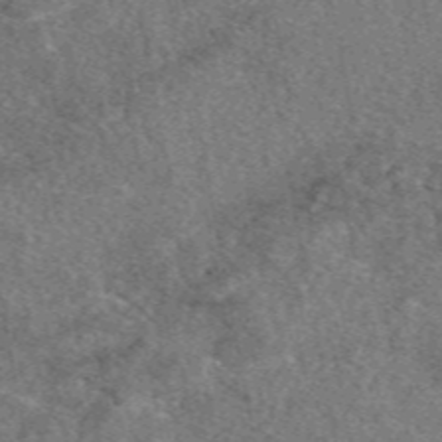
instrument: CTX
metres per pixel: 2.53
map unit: eAb
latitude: 48.5924
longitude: 111.8800
